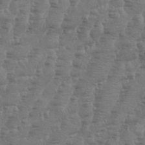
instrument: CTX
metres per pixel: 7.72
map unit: Aa
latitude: 34.6868
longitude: -136.1200
